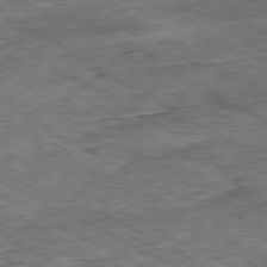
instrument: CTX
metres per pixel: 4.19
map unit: Ap
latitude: -80.4440
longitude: -84.6491
